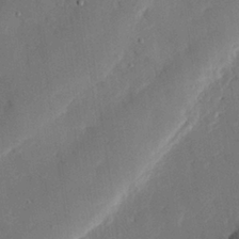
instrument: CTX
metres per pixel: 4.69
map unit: eHh
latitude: 27.2726
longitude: -81.1214
